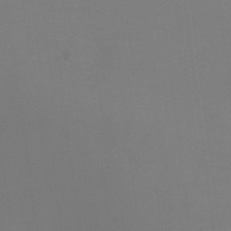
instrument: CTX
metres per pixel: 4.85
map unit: Ht
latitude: -6.0661
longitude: -28.6679
